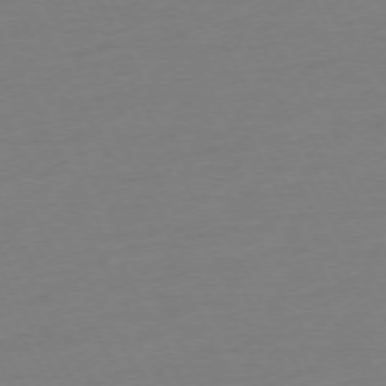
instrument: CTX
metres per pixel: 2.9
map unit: Ap
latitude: -74.2929
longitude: -69.8961
